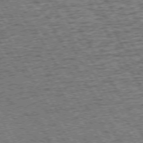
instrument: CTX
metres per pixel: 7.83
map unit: Hpe
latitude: 72.2334
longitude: -127.7072
